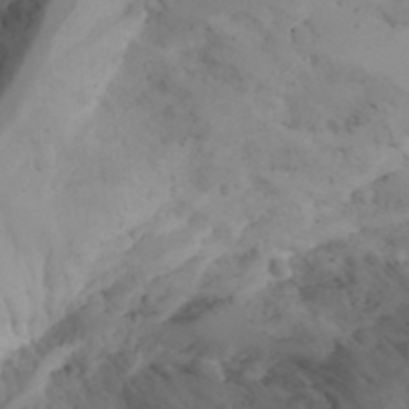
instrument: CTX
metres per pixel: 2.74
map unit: Aa
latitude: 24.9324
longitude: -131.5560
